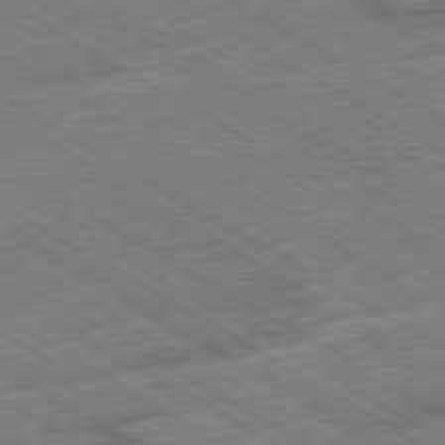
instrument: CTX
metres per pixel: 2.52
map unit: Ap
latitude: -79.8800
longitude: -79.5560
